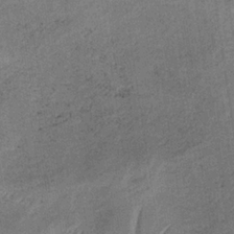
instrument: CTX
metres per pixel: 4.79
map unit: HNb
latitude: -32.6708
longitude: 62.6518
